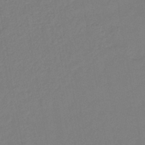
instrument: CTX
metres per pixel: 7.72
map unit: lHb
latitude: -42.8408
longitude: 74.0094
